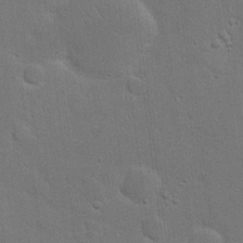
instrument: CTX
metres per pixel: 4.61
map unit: eHh
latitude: 19.9339
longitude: -62.2145
